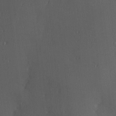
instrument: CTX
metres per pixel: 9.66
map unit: Hve
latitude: 14.2334
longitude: -90.8947
